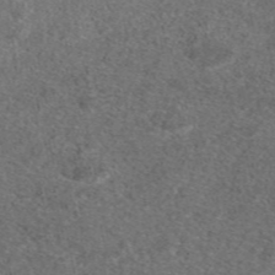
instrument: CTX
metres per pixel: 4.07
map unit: eAb
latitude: 47.5749
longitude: 108.0094
